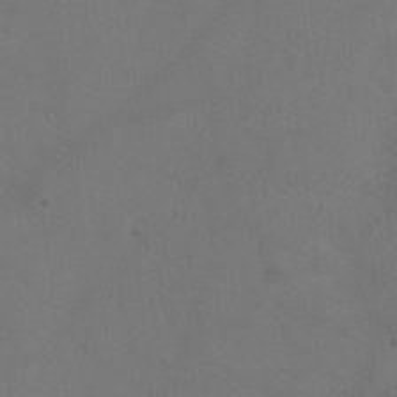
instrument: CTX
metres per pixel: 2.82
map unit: Hto
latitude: 0.5168
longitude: -33.8394
